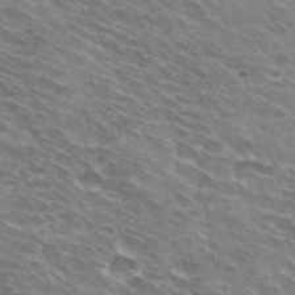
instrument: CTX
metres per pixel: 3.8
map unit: Hto
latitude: 31.9717
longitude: -43.8206
